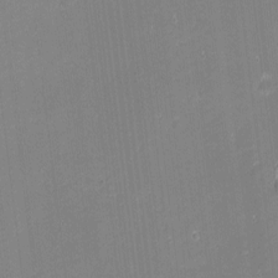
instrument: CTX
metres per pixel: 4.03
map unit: eHh
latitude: -2.1227
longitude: -80.5168
